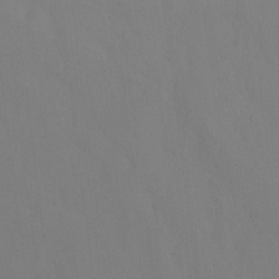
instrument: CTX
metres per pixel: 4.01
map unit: Ht
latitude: -9.4832
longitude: -35.0647
